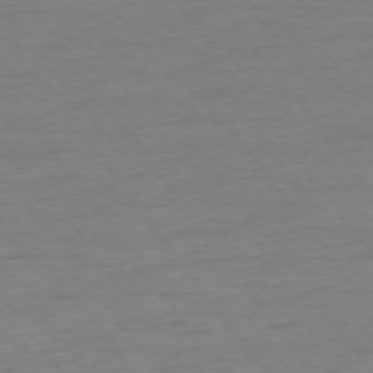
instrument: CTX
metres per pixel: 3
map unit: Ap
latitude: -75.3510
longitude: -85.1025
